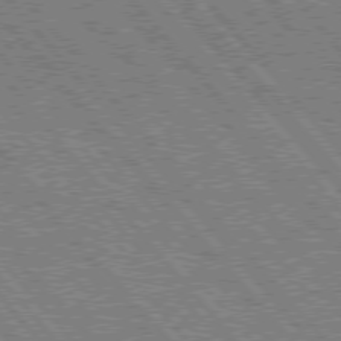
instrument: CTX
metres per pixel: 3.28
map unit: Hpe
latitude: 75.9528
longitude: -125.8016
